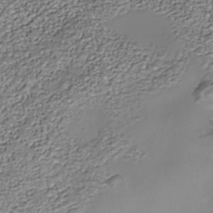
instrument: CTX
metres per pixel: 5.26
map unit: Nhe
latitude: -36.6518
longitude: -87.3293
